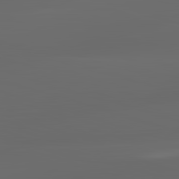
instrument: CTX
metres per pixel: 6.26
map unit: lApd
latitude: 83.1214
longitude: -132.6302
